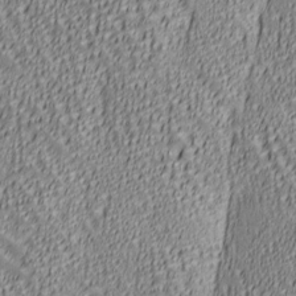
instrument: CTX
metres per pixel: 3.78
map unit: lAa
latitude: 6.5357
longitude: -116.6491
